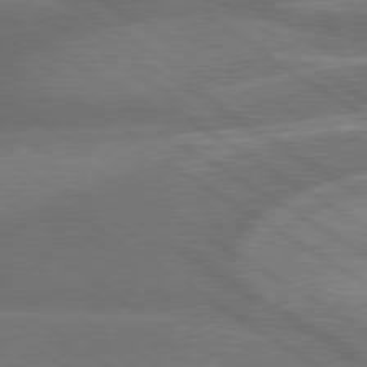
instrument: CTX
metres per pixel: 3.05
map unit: lApd
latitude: 79.4238
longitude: -123.5560
